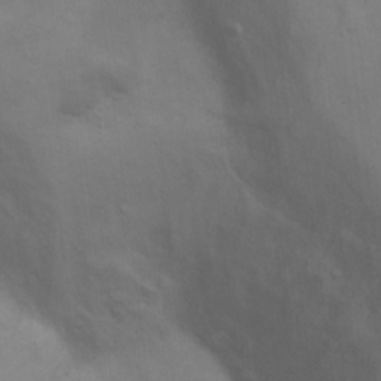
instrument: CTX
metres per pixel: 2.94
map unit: Ht
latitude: 11.8772
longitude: -40.6868
